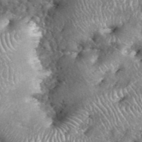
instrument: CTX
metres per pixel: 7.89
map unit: eHh
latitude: 39.1214
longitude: -56.4978
